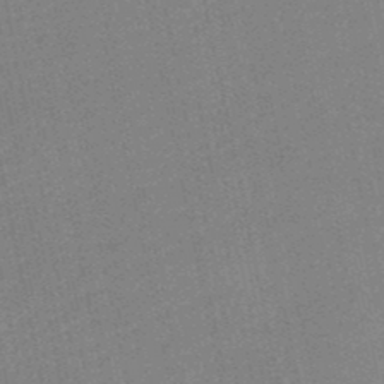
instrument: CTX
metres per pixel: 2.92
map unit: HNb
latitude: -48.4629
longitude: 58.9919
